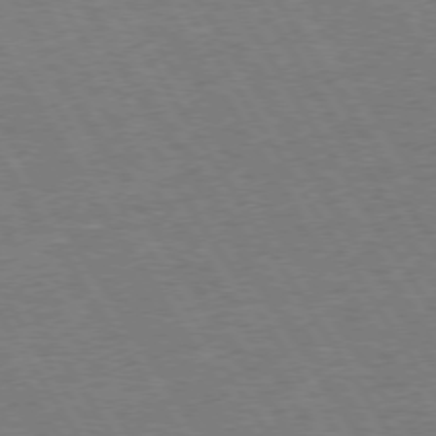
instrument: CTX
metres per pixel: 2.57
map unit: Hpe
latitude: 73.2915
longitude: -123.5749
